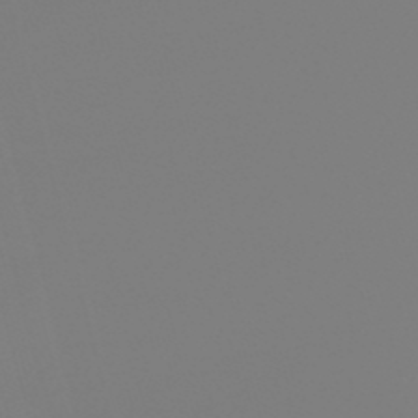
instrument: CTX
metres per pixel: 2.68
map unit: lHb
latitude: -50.4251
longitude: 81.8234
